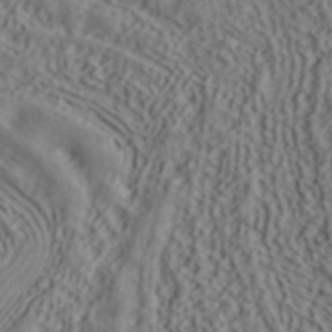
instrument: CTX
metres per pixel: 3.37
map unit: ANa
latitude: 41.4804
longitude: 54.8975
